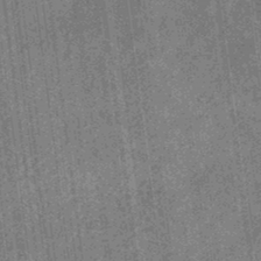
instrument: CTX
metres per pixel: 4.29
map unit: eHb
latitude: -35.8611
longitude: 79.3887
